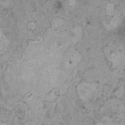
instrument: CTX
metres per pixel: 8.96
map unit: HNhu
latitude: 0.4601
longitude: 4.2550
